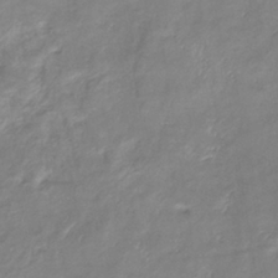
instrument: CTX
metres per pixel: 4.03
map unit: eHb
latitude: -36.8786
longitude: 74.6708
